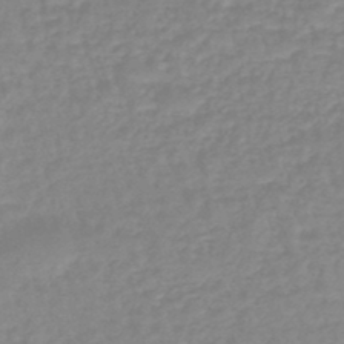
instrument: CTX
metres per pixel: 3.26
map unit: eHb
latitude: -45.1431
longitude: 81.2943
